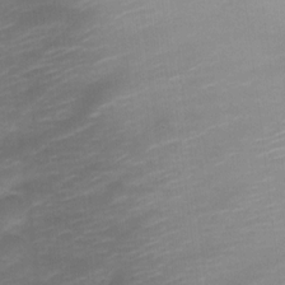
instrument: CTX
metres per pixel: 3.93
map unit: Nve
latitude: -17.7478
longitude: 109.2376
